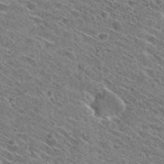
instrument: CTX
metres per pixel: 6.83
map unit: Hto
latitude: 30.0444
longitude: -45.5749
